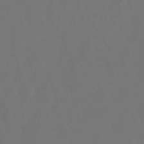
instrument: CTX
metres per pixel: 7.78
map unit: lHb
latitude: -47.8800
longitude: 72.4629
